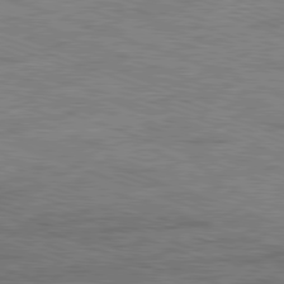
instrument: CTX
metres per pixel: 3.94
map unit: Ap
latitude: -81.6911
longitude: -74.0444
